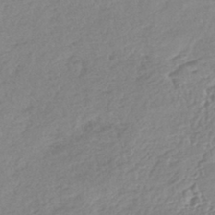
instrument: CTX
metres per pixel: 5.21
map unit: lHb
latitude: -40.7463
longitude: 68.4629
